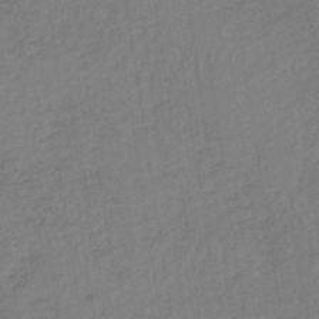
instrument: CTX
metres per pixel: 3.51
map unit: lHb
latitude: -34.6896
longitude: 64.0094
